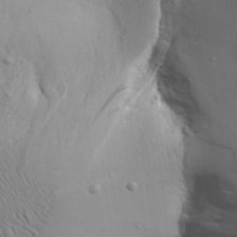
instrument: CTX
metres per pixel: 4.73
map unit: Aa
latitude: 25.6316
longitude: -144.0255
